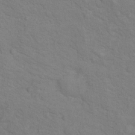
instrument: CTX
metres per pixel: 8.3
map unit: Hto
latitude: 16.9514
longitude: -38.4034
